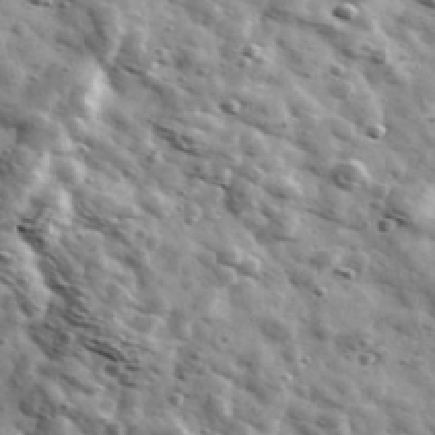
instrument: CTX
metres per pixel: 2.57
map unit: Ave
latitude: 41.4615
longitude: -107.1214
